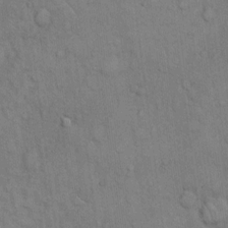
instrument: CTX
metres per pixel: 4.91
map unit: Hto
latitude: 10.6302
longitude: -61.5371
